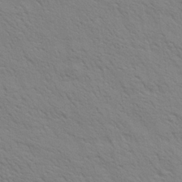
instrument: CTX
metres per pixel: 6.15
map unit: Aa
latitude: 20.5168
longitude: -140.4601
